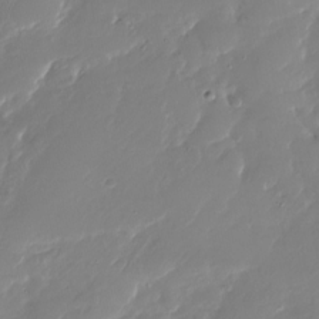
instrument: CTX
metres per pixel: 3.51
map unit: Nhu
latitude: -27.3131
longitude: -61.3481
